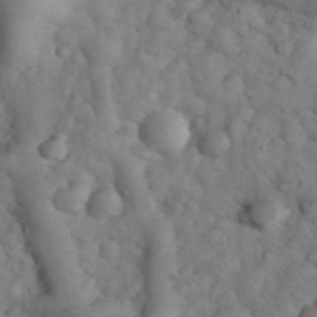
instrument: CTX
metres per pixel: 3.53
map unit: eHh
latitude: 33.8394
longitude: -66.9891
